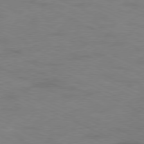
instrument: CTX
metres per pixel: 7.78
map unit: Ap
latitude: -78.2550
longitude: -73.9906
